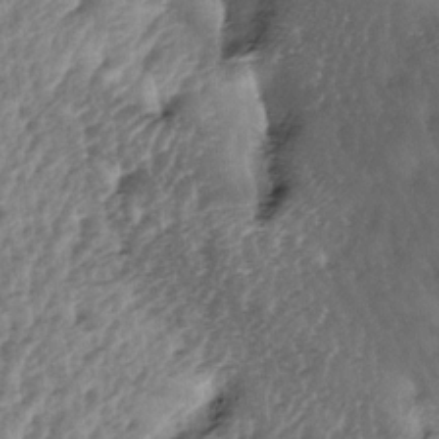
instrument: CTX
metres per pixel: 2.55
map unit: lAa
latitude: -5.5588
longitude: -125.3293
